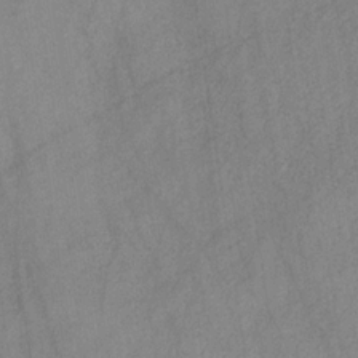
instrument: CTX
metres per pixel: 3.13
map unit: HNb
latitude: -31.4454
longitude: 62.5573
